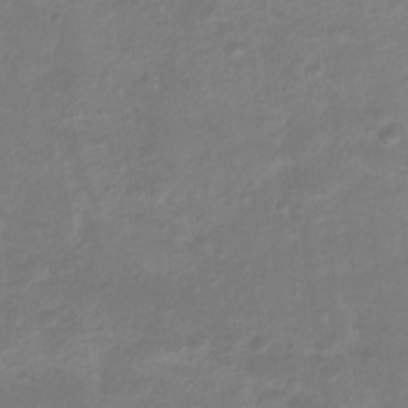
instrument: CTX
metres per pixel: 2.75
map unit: Htu
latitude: 2.9702
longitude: -21.8773
